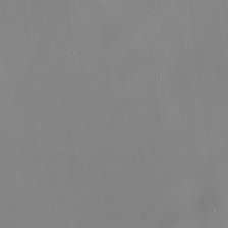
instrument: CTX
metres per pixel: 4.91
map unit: HNhu
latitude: 11.0081
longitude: 11.4643
